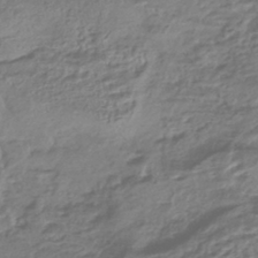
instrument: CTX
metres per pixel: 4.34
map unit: HNhu
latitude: -44.6896
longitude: 97.1431
